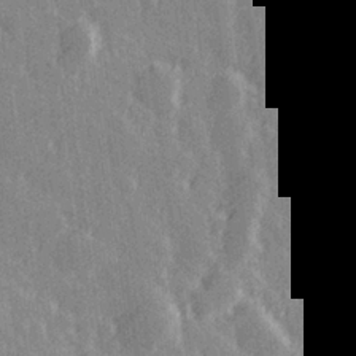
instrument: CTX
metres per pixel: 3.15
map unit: Hve
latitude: 27.2537
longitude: 146.1039
